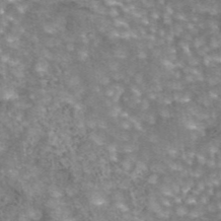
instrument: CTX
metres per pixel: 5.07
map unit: eAb
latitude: 44.4601
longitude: 105.3698
